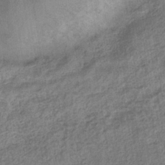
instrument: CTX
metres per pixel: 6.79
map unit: eHb
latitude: -34.7652
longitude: 77.9745
